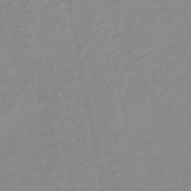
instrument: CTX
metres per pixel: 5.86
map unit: lHb
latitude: -48.0850
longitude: 77.7478
